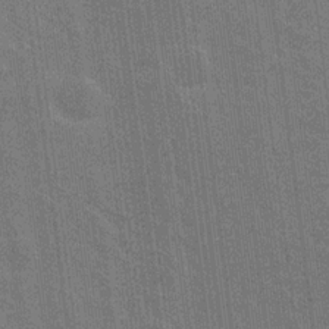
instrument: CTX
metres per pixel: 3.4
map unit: Nhu
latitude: 19.2726
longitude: -30.5924
